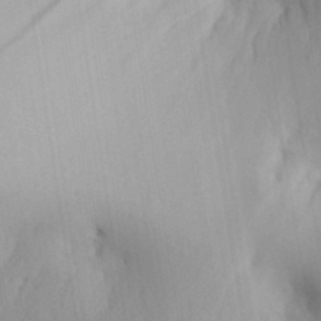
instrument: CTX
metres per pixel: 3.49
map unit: Aa
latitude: 32.1011
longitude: -140.9513
